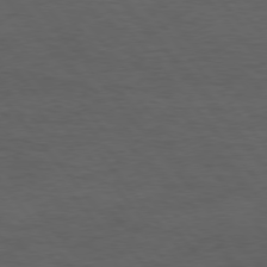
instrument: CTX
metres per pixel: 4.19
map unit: Hpe
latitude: 75.3104
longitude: -145.8205
